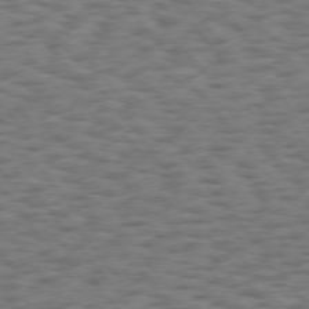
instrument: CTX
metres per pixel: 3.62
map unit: Hpe
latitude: 75.0647
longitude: -135.1970
